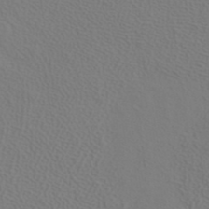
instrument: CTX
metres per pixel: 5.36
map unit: ANa
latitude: 39.2348
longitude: 20.7274
